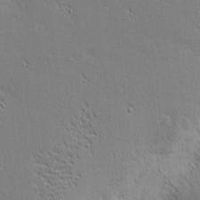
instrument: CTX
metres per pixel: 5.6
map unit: eHh
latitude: 1.9150
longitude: -77.9339
